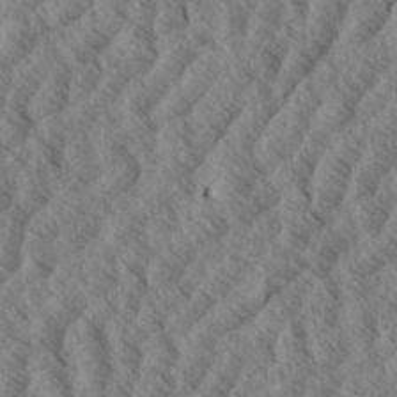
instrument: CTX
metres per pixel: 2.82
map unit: eHh
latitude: 34.2711
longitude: -139.5938
